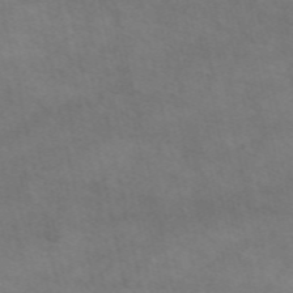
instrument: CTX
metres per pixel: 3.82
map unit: eAb
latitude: 51.3103
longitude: 107.2754
